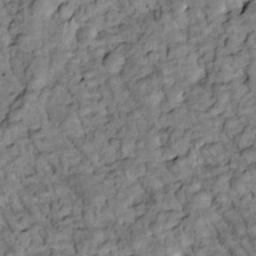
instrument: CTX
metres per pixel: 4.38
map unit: Htu
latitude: -2.5195
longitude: 173.6155
